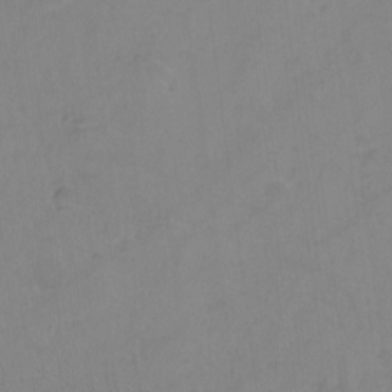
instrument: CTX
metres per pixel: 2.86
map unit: Hto
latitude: -11.2754
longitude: -38.7246
